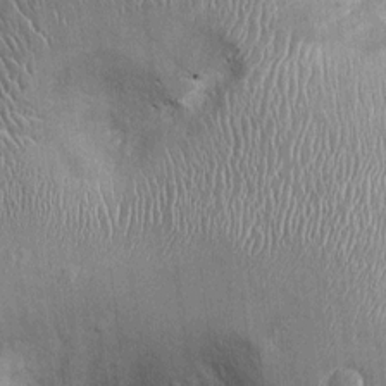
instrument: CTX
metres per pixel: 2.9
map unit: Ht
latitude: -3.1809
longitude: -13.5371
